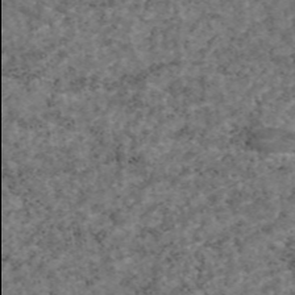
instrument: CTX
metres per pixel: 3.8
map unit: eAb
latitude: 46.5357
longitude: 118.0094
